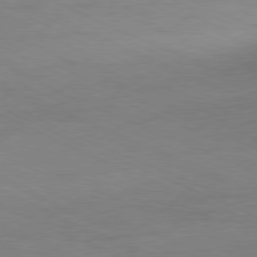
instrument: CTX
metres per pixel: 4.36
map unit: Ap
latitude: -77.9367
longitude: -73.6883
